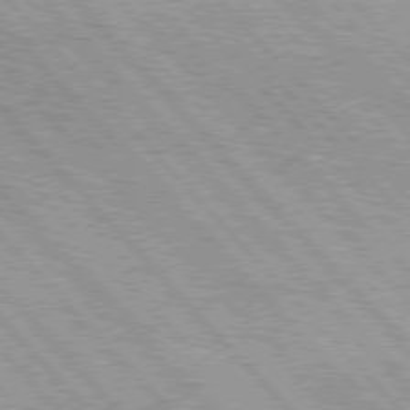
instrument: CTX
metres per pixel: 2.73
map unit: lApd
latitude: 76.2522
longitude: -73.1404
